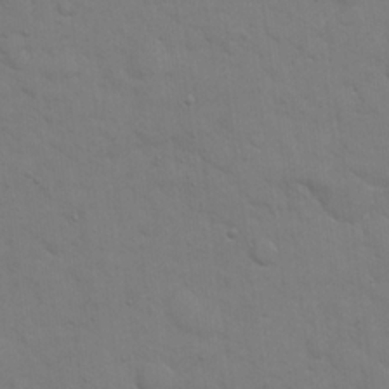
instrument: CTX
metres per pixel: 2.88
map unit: eHh
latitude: 19.1781
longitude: -63.1026
